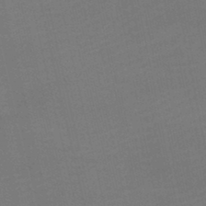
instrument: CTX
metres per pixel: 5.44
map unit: lHb
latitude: -47.0675
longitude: 61.1431
